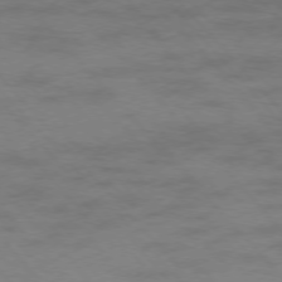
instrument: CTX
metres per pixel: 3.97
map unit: Ap
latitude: -76.7463
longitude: -70.2333
